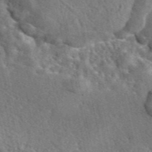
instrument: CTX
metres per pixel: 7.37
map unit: eAb
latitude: 45.6316
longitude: 111.0864
